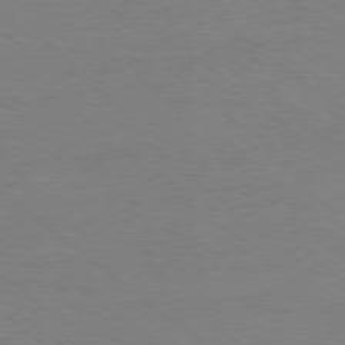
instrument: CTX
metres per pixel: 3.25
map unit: Ap
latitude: -78.5573
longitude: -85.2348
